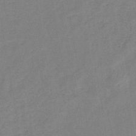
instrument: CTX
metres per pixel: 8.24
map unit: eHb
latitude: -40.9164
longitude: 79.6533
